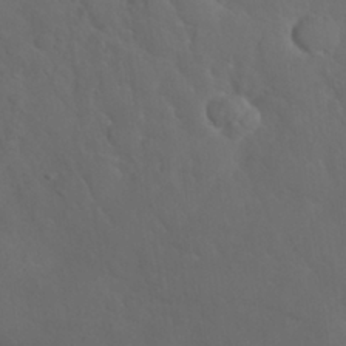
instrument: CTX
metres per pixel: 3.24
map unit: Nhu
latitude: 27.3293
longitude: -65.1403
